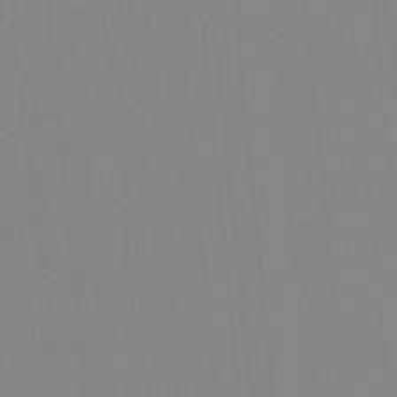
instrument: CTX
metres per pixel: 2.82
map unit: lHb
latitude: -49.0487
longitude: 81.1053
